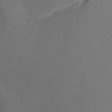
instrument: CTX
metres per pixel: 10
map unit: Htu
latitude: -7.1053
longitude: -32.8380
